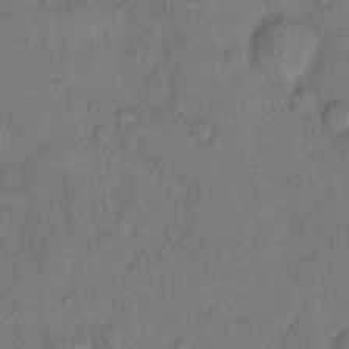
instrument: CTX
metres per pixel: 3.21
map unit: Hto
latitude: 10.7246
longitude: -58.7246
